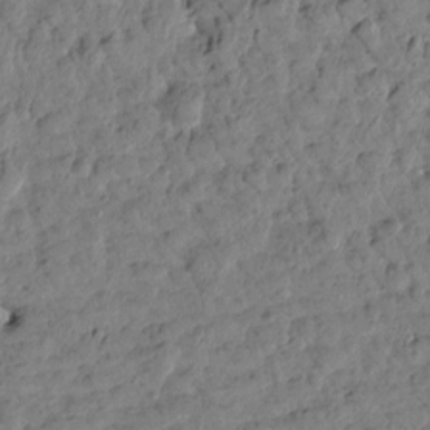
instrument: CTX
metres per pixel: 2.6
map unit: Htu
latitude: 1.6316
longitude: 179.9367
